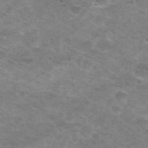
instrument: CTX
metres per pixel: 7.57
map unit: Nhu
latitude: 29.2537
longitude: -47.7450
